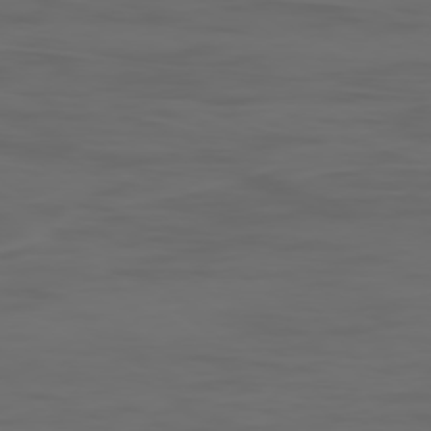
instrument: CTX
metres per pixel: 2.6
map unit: Ap
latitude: -78.5007
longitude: -79.7261
